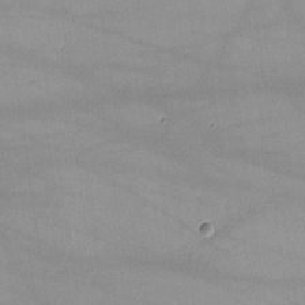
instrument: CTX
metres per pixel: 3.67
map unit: lHvf
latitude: -10.2928
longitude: -101.6127
